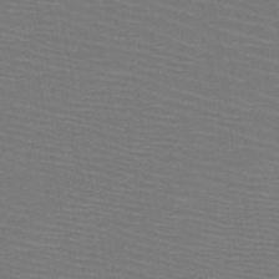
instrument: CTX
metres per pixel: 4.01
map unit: HNb
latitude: -47.7666
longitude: -45.4426
